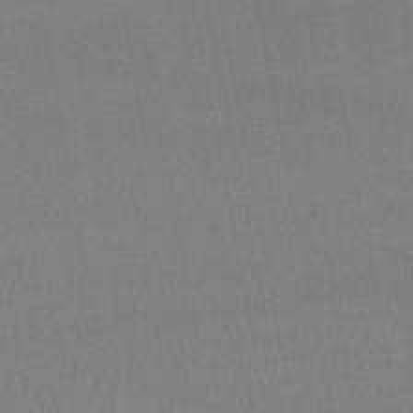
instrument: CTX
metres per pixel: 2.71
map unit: lHb
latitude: -48.0472
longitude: 62.1983
